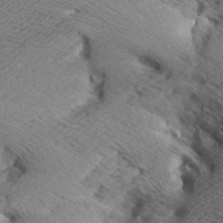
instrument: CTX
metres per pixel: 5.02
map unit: Aa
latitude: 7.7072
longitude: -140.7813
